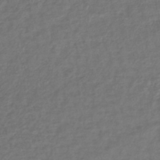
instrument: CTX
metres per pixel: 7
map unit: lHb
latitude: -40.9542
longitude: 70.8408
